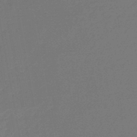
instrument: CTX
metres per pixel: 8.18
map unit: eHb
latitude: -47.4454
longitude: 82.2172
